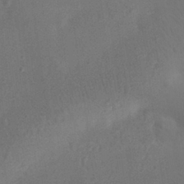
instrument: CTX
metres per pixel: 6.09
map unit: eHh
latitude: 23.9717
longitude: -69.8772
